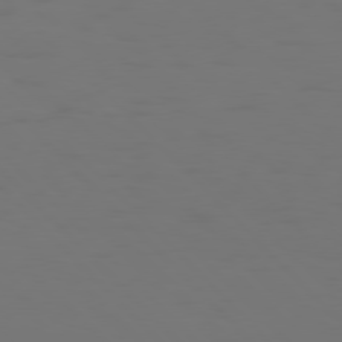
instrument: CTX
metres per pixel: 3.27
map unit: Hpe
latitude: 77.4426
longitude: -170.3089
